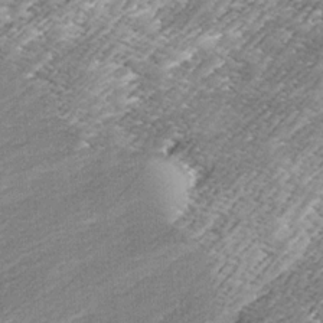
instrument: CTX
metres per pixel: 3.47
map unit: Ave
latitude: 16.8191
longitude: -136.9892
